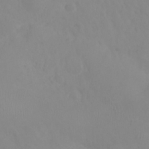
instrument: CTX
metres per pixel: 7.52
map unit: eHh
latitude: 24.9702
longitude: -64.1200
